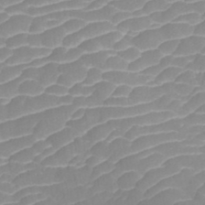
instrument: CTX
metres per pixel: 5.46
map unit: ANa
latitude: 40.7813
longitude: 25.7666
